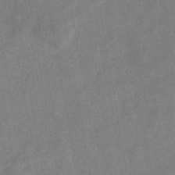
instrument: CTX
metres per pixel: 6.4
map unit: eHb
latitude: -34.2362
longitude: 74.3496
